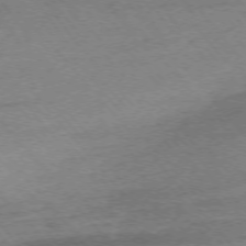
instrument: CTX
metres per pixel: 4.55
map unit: Ap
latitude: -75.6533
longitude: -71.8394
